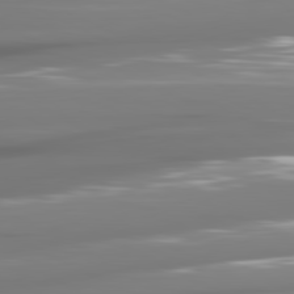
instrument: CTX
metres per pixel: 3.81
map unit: lApd
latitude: 81.2159
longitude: -140.0444
